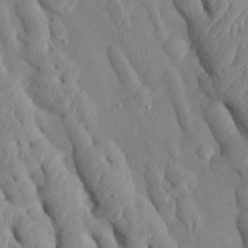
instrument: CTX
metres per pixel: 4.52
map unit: Htu
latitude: 1.9528
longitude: 148.2929
